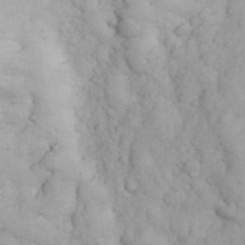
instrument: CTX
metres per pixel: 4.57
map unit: eHh
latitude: 32.0633
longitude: -66.6868
